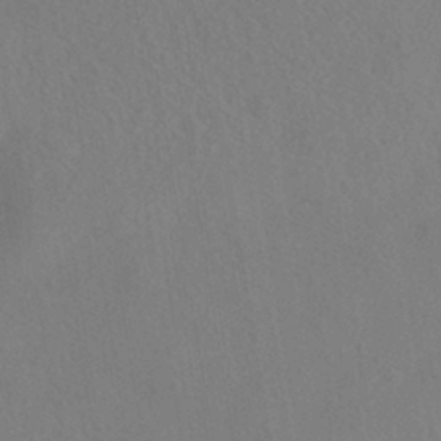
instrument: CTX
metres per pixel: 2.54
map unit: HNhu
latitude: -39.6911
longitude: 100.9730
